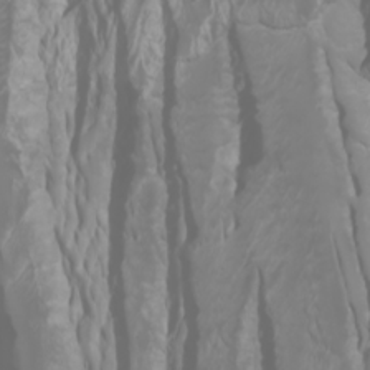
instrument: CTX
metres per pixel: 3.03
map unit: Htu
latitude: -0.7464
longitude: -76.3089
